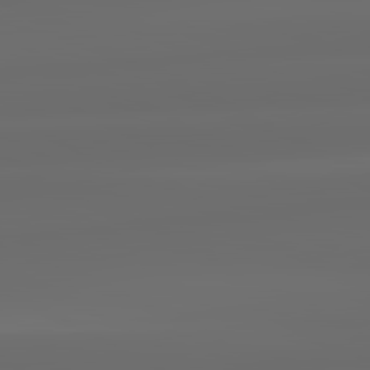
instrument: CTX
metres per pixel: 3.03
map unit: lApd
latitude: 83.5749
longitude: -126.8191
